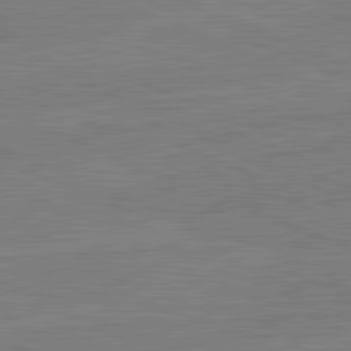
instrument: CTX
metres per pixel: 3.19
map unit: lApd
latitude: 82.1955
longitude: -156.6490
